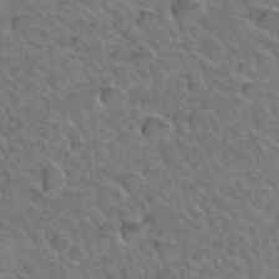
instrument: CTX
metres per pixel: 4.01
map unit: Hto
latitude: 34.4223
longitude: -47.1970
